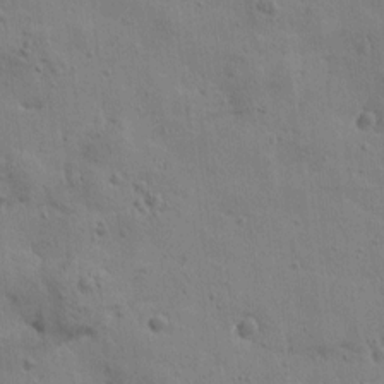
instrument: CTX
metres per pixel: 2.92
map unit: Htu
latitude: 0.5734
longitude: -178.2334
